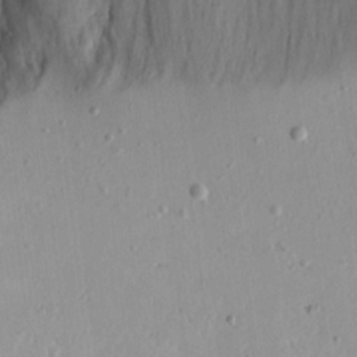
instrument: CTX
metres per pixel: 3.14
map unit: lAvf
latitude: 15.8773
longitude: -127.2726
